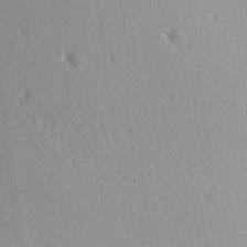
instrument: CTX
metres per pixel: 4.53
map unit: Aa
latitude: 13.1025
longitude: -142.1767
